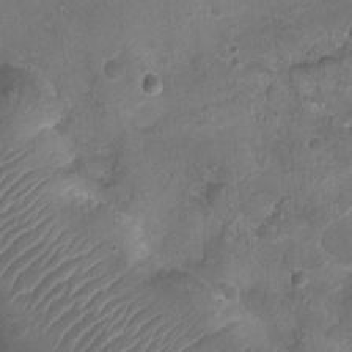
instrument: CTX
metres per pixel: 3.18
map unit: Ht
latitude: -3.3887
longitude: -19.3292
